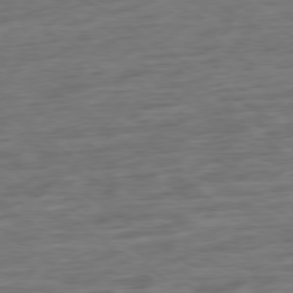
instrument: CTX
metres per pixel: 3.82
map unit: Hpe
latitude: -78.6707
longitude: -17.0836
